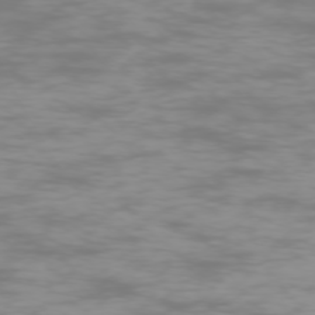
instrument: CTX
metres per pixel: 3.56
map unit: Ap
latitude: -75.9745
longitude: -83.5938
